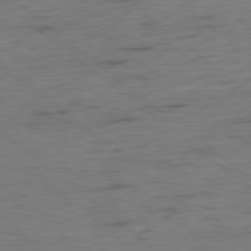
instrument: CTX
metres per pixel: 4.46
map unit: Hpe
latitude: -79.3887
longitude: 13.1053
